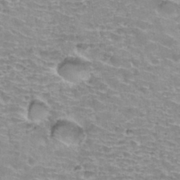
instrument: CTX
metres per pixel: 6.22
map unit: Hto
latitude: 33.7072
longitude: -39.9150
